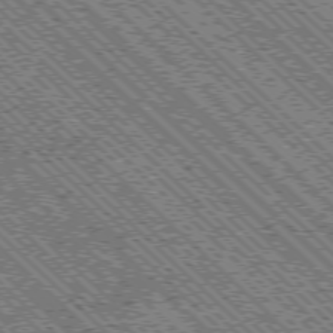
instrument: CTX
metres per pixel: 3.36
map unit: Ap
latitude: -76.2173
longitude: -96.8380
